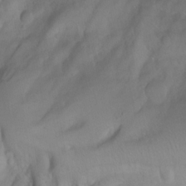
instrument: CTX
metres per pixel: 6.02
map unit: Aa
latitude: -3.8422
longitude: -71.4048
